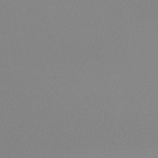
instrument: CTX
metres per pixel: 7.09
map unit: lHb
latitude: -45.8611
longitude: 64.8408
